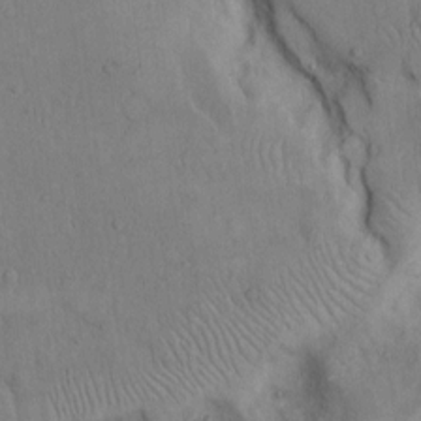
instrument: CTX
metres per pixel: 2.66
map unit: Hto
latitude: 8.9325
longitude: -60.5168
